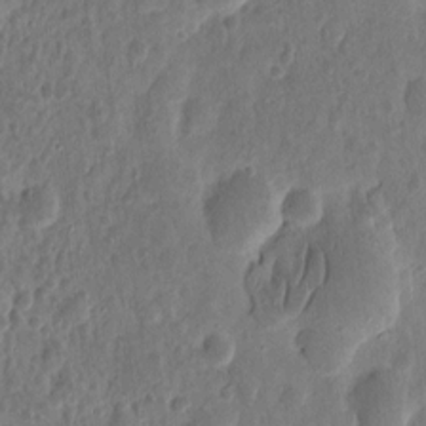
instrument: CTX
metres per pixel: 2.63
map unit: eHh
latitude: 9.3482
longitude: -73.8773
